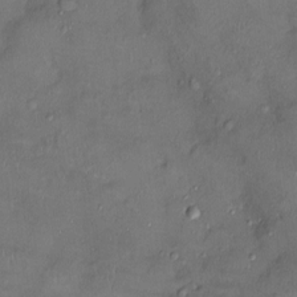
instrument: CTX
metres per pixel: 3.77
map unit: Ht
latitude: -3.3887
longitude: -14.4223
